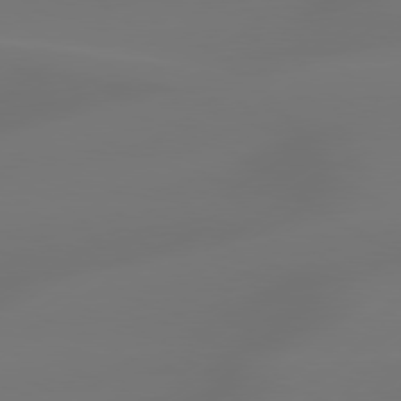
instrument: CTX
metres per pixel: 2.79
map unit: Hpe
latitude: 78.4412
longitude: -128.1011
